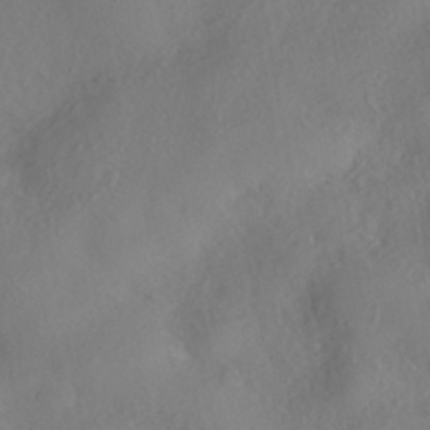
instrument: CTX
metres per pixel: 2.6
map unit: HNhu
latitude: -41.1431
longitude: 102.4629
